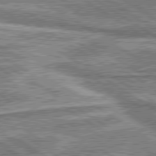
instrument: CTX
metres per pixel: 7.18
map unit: lApd
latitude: 80.2711
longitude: 173.0486
